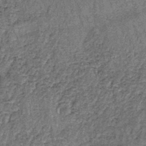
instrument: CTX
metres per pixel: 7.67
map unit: lHb
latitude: -38.6707
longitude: 65.3132
